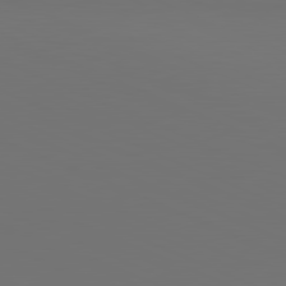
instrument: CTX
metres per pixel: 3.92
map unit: lApd
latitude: 81.4993
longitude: 146.9730
